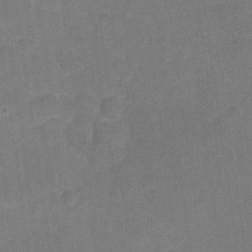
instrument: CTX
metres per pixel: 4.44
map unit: Nhu
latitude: -16.8219
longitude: -56.5167
